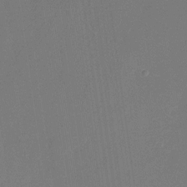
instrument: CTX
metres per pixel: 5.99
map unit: Nhu
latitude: -28.3117
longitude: -65.6505
